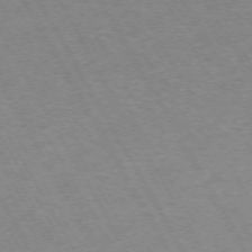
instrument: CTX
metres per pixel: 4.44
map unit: Hpe
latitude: -72.2550
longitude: 10.2173
